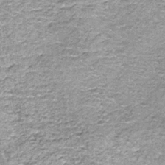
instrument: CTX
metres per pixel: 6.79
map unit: lHb
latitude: -36.3684
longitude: 64.9920
